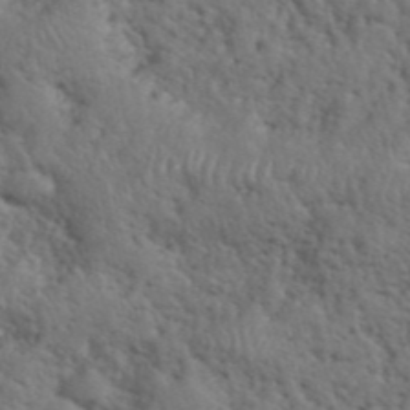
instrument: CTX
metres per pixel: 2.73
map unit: eHh
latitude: 39.7638
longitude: -55.7638
